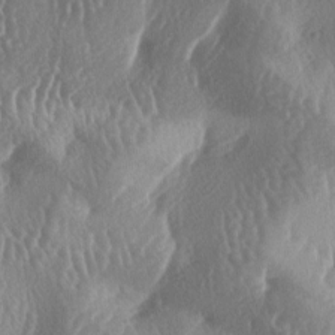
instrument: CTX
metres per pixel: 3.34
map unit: lAa
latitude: -6.9541
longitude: -128.5357
